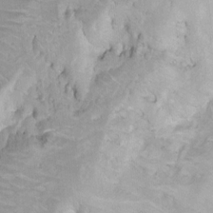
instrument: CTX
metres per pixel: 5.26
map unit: Hto
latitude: 6.8191
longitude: -36.1389
